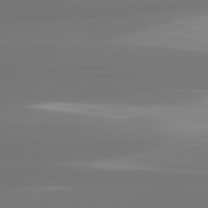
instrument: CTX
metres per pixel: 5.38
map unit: lApd
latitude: 82.1199
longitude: -145.0647
